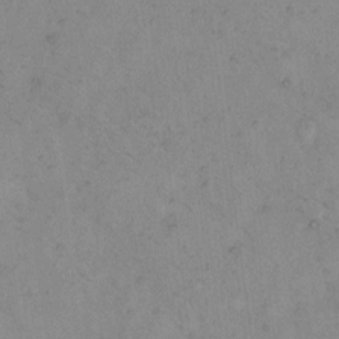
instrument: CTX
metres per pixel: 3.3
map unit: eHh
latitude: 10.0822
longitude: -62.3468
